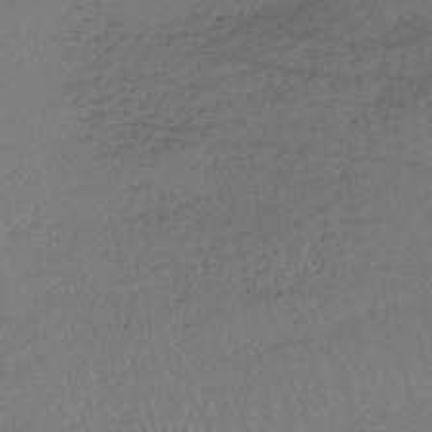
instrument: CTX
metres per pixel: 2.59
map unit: lHb
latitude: -41.1431
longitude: 69.0297
